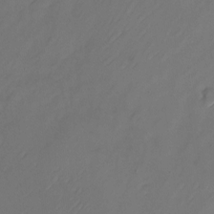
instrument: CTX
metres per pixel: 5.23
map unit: Nhu
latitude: -23.4644
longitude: -71.9528
